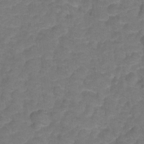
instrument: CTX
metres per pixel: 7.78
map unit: Hto
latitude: 5.3482
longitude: -31.4616
